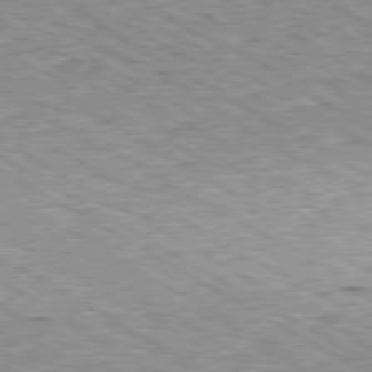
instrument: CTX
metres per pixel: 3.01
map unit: Ap
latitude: -80.5007
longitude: -50.8758
